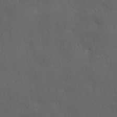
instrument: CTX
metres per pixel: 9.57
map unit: lAa
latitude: -6.6707
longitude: -125.2348
